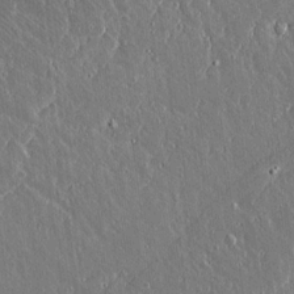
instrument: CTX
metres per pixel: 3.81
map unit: lAvf
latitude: 14.5357
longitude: -128.9325
